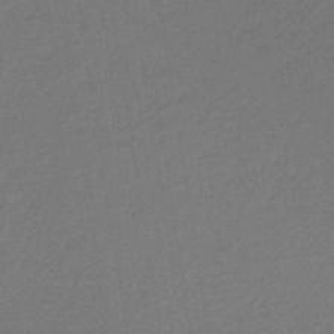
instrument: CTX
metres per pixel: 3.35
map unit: lHb
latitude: -35.6911
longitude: 67.6911
